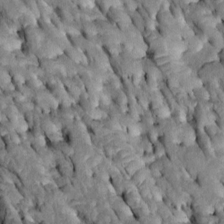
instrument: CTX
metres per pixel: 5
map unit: Htu
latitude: -0.3307
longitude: 148.1039
